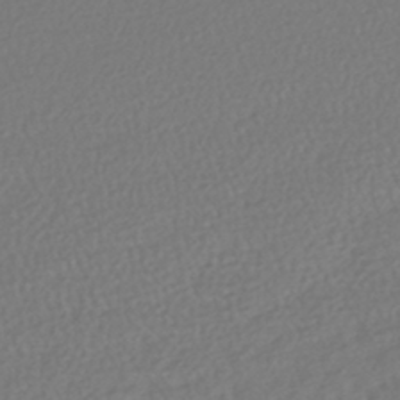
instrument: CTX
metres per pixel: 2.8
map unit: lHb
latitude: -42.8408
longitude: 70.8219
